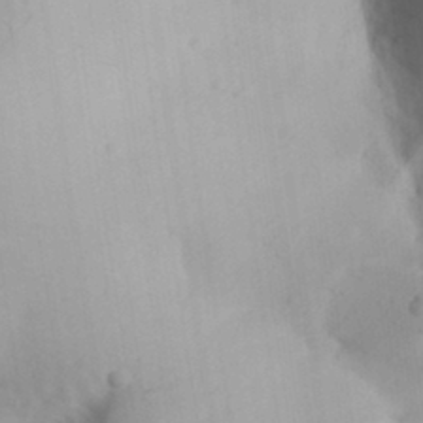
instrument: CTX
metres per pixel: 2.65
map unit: Aa
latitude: 27.6505
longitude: -147.4805
